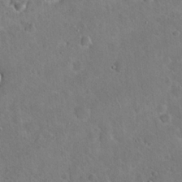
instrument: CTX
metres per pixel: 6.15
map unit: Hto
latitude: 19.1214
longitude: -49.8205
